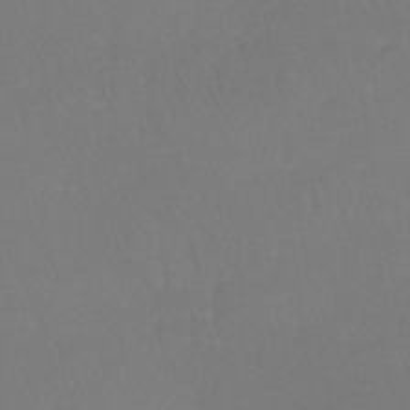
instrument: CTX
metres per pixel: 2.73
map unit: lHb
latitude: -41.6344
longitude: 65.3132
